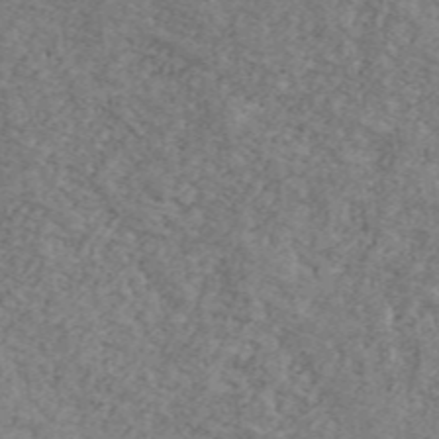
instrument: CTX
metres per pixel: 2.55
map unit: Ave
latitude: 41.6882
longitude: -110.2901
